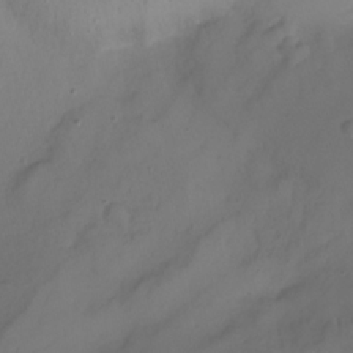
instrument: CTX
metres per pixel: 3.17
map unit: Nhu
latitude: -16.5574
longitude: -50.7057
